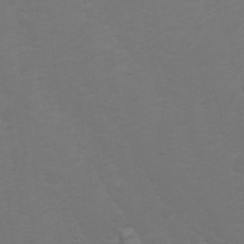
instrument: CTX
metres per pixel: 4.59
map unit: Nhu
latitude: 23.1592
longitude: -65.6127
